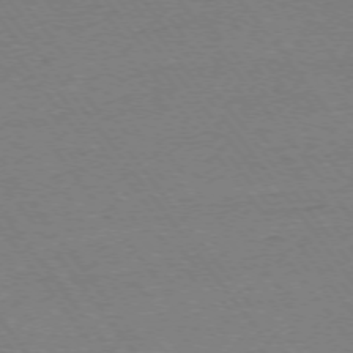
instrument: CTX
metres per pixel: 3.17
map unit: Ap
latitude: -74.8030
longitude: -82.4978
